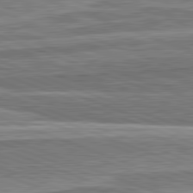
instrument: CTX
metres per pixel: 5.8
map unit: lApd
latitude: 82.1577
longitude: 167.6344
